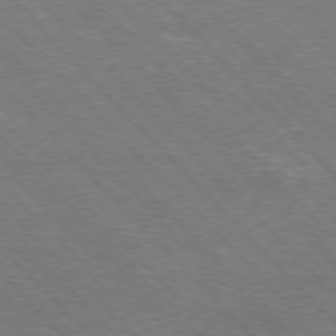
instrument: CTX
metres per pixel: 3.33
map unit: Hpe
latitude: -77.3888
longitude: -12.6869
